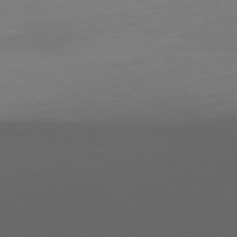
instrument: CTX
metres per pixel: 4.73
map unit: Ap
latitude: -78.8597
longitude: -76.1577
